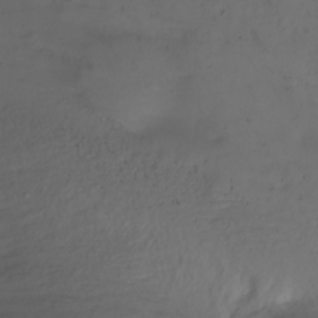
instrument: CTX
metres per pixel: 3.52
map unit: Nhu
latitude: -11.5588
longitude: -46.8758
